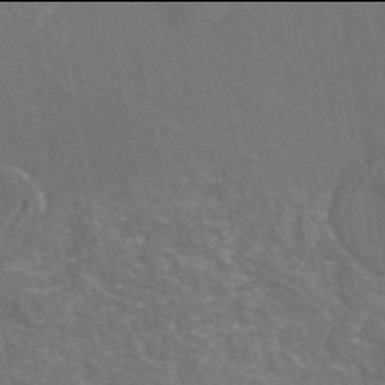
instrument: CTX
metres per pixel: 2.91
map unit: eAb
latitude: 45.9906
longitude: 116.4062
